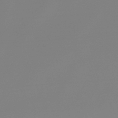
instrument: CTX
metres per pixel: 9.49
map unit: lHb
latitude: -48.7652
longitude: 68.1605
